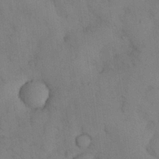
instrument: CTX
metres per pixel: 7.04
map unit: Nhu
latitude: 28.9136
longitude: -72.1767
